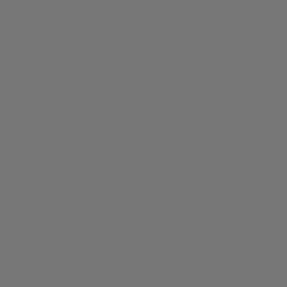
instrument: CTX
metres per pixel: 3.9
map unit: Ap
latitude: -78.7652
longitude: -60.4790
